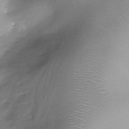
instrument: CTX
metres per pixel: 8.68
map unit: Nhe
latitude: -32.7841
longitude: -92.9702
